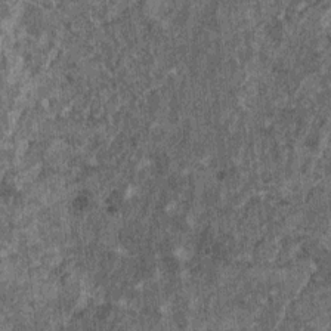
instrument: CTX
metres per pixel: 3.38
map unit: HNhu
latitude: 0.3845
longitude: 5.1053
